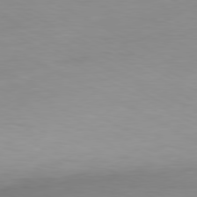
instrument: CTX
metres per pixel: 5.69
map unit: Hpe
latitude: -80.8597
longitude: 19.2943
